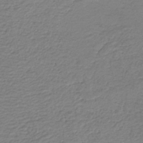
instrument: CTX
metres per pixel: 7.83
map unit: HNb
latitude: -42.3873
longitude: 50.5574
